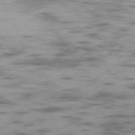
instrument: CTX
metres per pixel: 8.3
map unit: Ap
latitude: -76.5574
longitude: -69.9339
